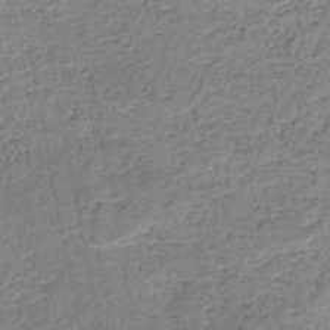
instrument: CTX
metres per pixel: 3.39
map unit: HNb
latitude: -50.7841
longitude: -49.6883
